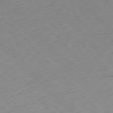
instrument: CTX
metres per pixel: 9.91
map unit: Ap
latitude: -77.3888
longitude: -61.5182
